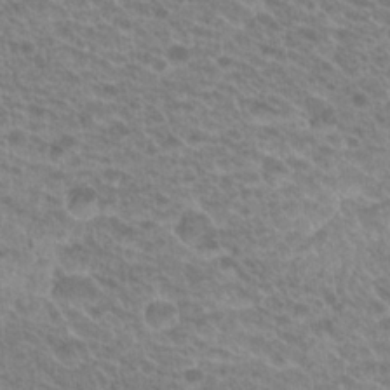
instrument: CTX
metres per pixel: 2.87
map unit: Hto
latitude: 21.7828
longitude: -37.7450
